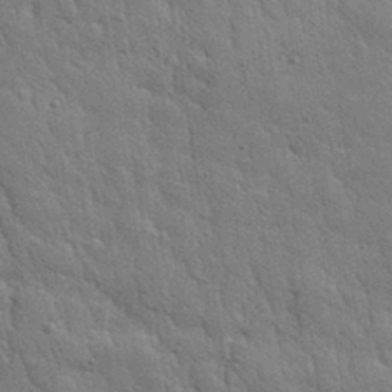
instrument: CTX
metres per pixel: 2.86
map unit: eHh
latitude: 31.7261
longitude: -78.9514
